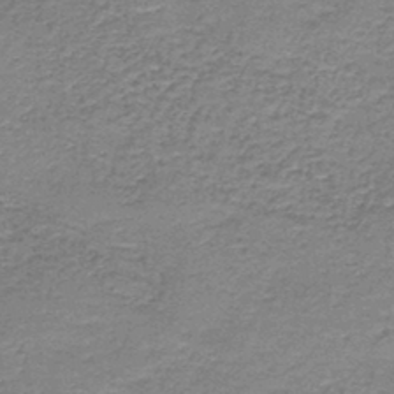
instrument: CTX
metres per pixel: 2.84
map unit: HNb
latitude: -44.6896
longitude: 53.0486
